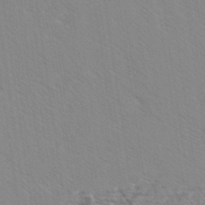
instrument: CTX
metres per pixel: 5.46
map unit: lAvf
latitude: -2.1794
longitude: -113.0080
